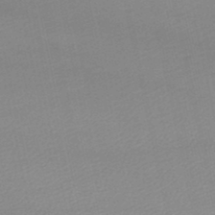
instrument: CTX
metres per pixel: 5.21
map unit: lHb
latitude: -46.1983
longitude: 70.0094
